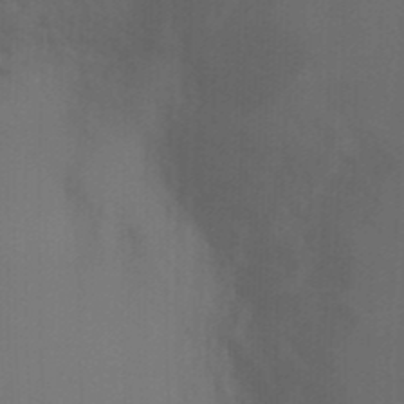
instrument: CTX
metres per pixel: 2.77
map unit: Ht
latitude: -5.8800
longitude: -26.6302
